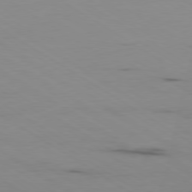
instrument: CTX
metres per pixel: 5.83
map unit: Ap
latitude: -80.2173
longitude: -103.0080
